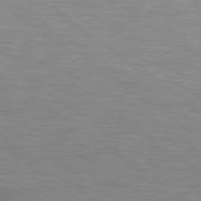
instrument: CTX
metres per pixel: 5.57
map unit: Hpe
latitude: 79.1214
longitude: -134.5168
